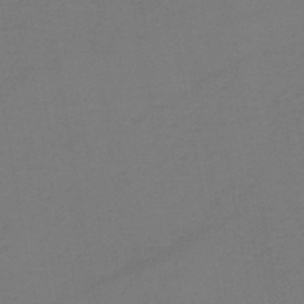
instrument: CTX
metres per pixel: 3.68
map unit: lHb
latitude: -42.4628
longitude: 76.5385
